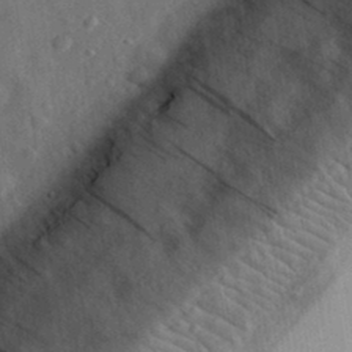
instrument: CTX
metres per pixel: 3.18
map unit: eHh
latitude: 30.8569
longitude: -74.3845
